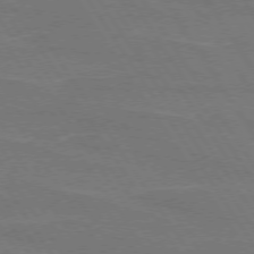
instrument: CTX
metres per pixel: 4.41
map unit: lApd
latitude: 74.1956
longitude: -56.3656
